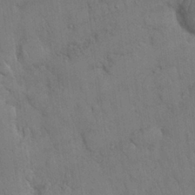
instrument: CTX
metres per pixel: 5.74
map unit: Nhu
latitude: 27.0270
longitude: -69.2726
